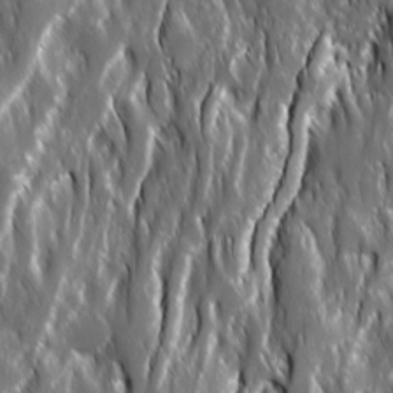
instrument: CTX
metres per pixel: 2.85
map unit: Ave
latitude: 15.4238
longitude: -133.4993
